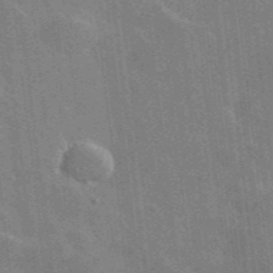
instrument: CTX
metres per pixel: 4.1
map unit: lHvf
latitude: 36.1200
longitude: -91.1214
